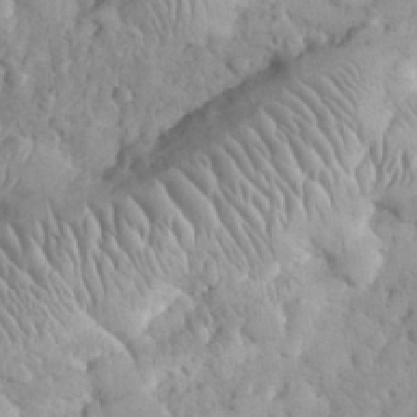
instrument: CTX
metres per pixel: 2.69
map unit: eHh
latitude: 32.4601
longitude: -64.9892
